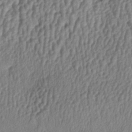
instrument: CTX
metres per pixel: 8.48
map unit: lAa
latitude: -6.0472
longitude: -124.3656
